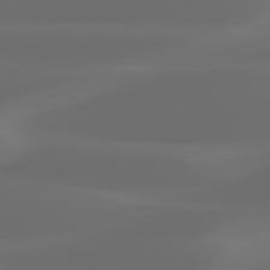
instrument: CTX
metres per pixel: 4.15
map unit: Hpe
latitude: 76.4979
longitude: -131.8395
